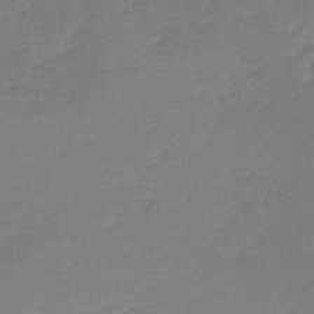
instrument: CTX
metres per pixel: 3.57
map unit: lHb
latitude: -45.7856
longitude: 72.2550
